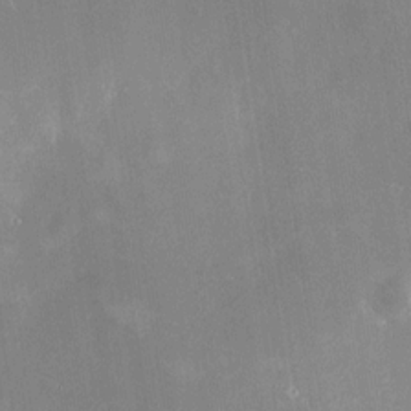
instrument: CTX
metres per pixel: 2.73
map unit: HNhu
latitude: 11.3482
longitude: 8.7463
